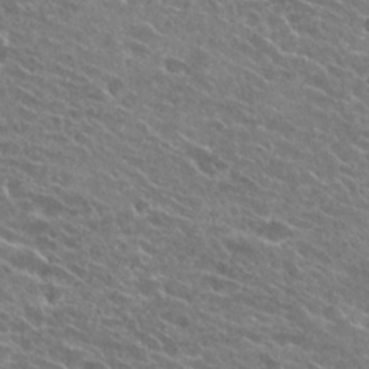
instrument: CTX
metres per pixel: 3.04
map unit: Hto
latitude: 25.4615
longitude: -41.6315
